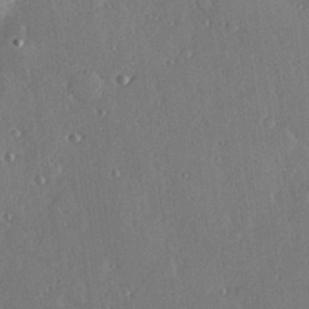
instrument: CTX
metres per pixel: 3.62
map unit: Hve
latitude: 28.0444
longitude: -91.4049
